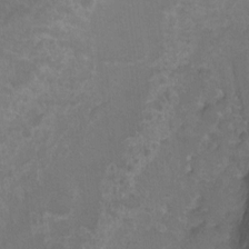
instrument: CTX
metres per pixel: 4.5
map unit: Hto
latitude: 3.5560
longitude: -32.4034
